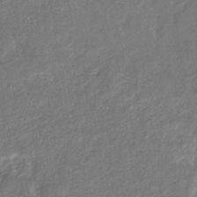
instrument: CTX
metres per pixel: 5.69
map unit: eHb
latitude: -34.6707
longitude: 75.5022
